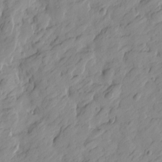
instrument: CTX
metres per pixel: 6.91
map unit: Htu
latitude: -1.1620
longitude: -174.9892
